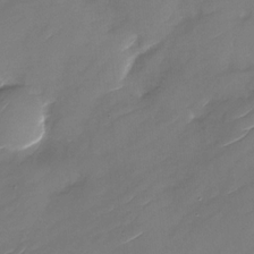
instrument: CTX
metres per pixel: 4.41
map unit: Nhu
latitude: -29.3888
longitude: -73.8017
